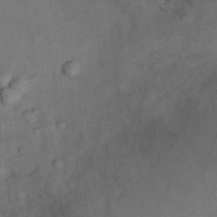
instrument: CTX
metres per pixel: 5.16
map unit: Nhu
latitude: 9.5182
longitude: -25.7449
